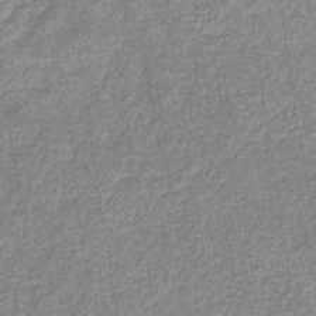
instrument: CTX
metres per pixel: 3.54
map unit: eHb
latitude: -31.8611
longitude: 72.8219
